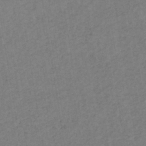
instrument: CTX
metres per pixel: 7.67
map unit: lHb
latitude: -38.8786
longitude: 72.5951
